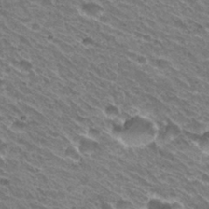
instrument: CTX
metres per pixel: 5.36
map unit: Hto
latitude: 31.2348
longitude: -42.8947
